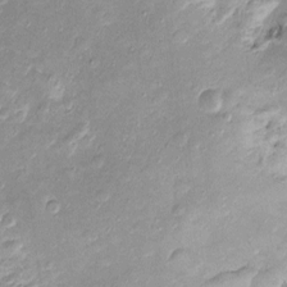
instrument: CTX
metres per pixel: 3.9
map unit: Htu
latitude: -5.2942
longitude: 157.8800
